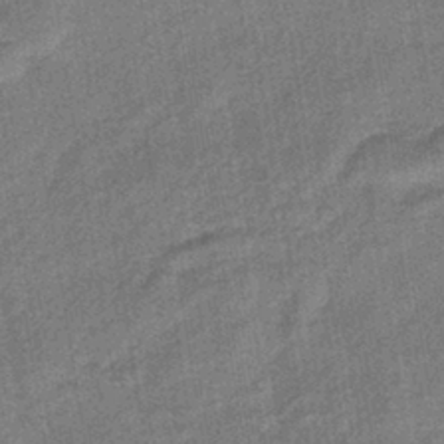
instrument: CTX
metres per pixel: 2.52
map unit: lHb
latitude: -39.5777
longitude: 74.3873
